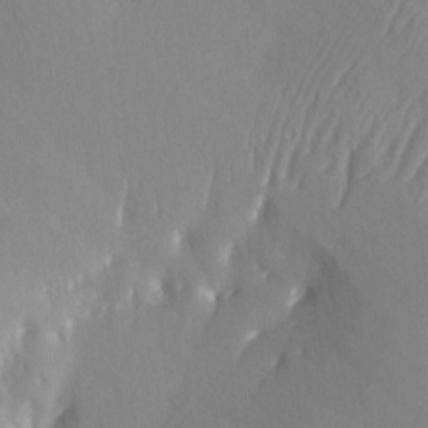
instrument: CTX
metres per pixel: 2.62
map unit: Ave
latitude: -6.5196
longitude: -119.7827
